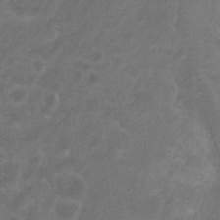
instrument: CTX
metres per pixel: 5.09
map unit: Hto
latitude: 6.1011
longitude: -35.2914
